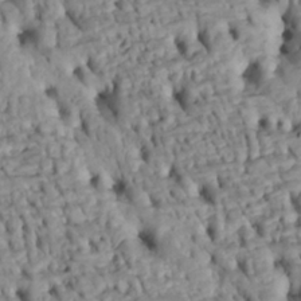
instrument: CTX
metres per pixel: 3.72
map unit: Htu
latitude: -4.5951
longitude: 152.8219
